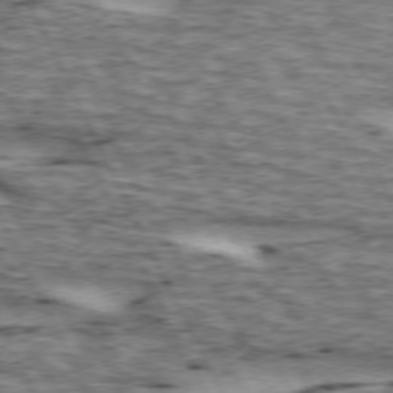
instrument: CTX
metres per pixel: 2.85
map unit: lApd
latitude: 73.0459
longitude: -55.0269
